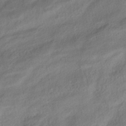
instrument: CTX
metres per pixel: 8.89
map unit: HNhu
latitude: -41.6911
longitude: 105.6344
